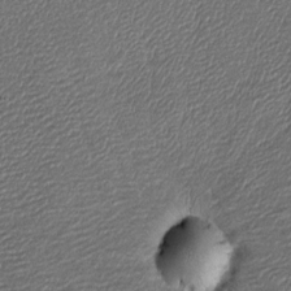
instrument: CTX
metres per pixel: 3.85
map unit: Htu
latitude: -6.9730
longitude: 159.8233
